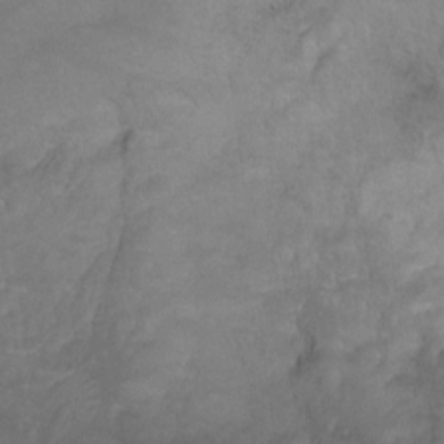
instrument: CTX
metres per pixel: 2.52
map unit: Ht
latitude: 1.0836
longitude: -32.5168
